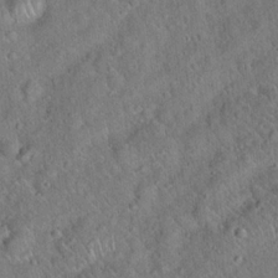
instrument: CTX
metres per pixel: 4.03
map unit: Hto
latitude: 18.8002
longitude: -52.7246
